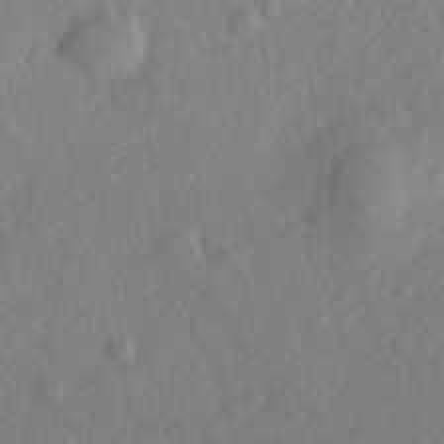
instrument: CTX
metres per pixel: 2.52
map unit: Hve
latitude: 24.3467
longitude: 143.9367
